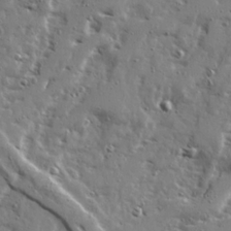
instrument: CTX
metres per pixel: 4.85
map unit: Ave
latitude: 22.5168
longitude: -131.4049
